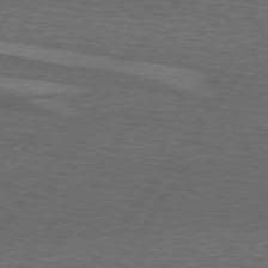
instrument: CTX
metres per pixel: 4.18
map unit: lApd
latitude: 74.6113
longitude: -78.8002
